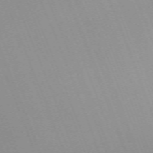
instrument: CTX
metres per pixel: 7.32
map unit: Nhu
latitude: -67.5021
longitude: 38.8597
